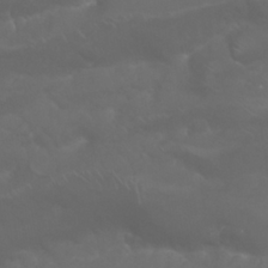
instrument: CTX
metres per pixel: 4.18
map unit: Nhu
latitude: 23.6316
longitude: -61.3670
